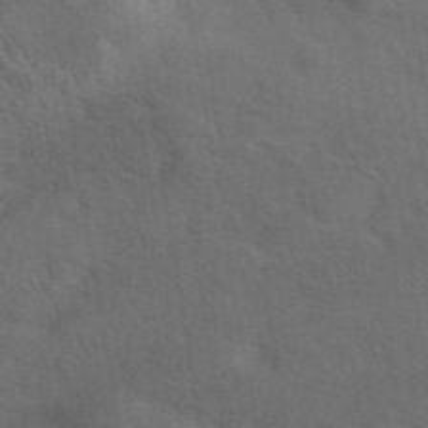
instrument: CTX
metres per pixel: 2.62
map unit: eAb
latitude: 42.2523
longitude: 108.1039
